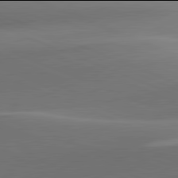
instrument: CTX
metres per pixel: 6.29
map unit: lApd
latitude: 81.9906
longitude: 142.8219
